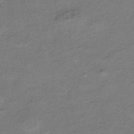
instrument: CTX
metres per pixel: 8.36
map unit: HNhu
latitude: -41.9178
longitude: 107.3510
